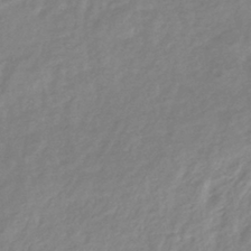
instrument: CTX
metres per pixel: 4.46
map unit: eHb
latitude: -40.0094
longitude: 81.3510
